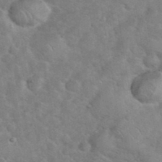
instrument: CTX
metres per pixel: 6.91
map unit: eHh
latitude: 37.1214
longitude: -64.8380
